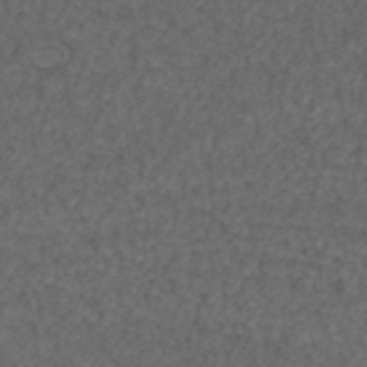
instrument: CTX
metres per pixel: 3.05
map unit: ANa
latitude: 42.8380
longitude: 24.5385
